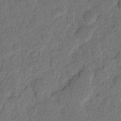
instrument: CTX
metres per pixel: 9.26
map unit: eHh
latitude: 8.6491
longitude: -64.9514
